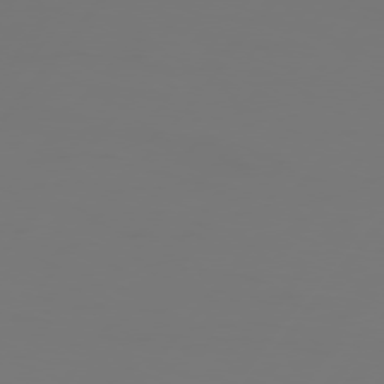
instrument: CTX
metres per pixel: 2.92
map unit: Hpe
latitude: 76.1011
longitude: -140.6301
